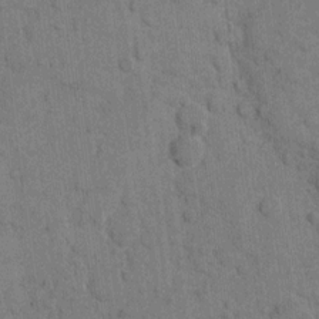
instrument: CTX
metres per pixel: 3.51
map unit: eHh
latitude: 9.8583
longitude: -66.1577
